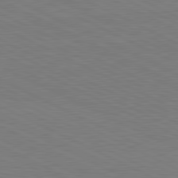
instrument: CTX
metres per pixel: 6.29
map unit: lApd
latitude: 81.2348
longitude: 150.1417
